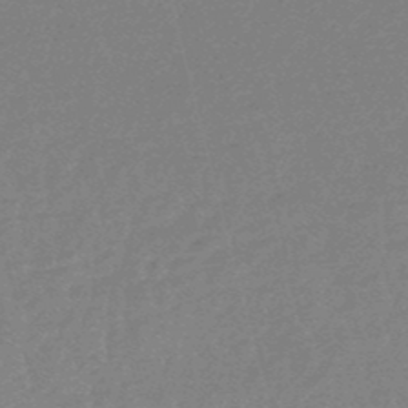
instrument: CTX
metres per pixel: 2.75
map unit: eHb
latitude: -48.5385
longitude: 87.1998
